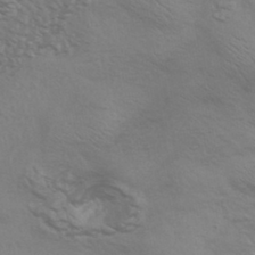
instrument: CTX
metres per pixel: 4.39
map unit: HNhu
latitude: -43.1620
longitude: 90.2551
